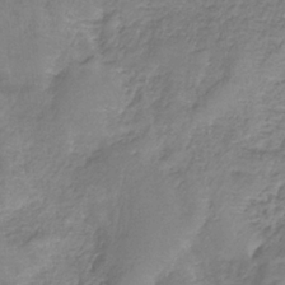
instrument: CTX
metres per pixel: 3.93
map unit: HNb
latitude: -34.5952
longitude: 56.2172
